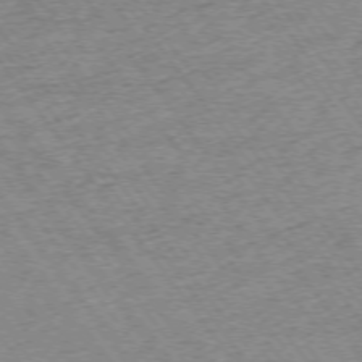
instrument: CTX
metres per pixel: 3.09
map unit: Ap
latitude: -74.7086
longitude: -88.4601
